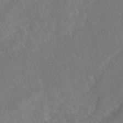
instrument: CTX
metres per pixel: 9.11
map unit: eAb
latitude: 48.3278
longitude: 118.1417
